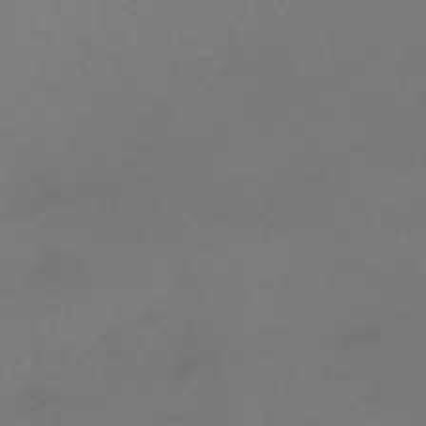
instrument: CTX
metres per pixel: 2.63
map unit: eHh
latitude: -62.2928
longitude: 53.3320
